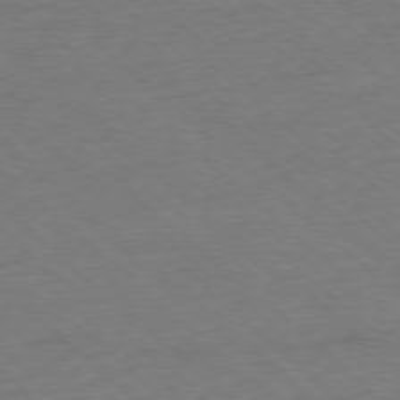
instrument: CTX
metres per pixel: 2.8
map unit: Ap
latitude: -78.1983
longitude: -85.9150
